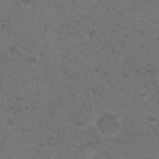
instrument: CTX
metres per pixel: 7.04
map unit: Nhu
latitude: 17.8772
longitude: -30.8380
